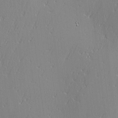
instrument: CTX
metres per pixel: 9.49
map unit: Ave
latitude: 2.9136
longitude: -112.2711
